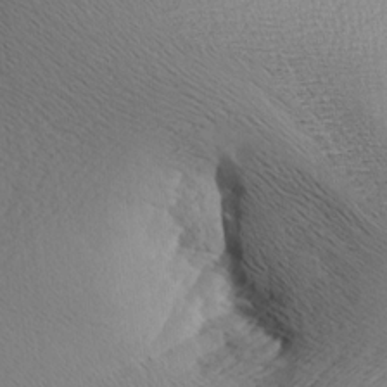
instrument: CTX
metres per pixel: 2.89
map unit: Aa
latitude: 7.8772
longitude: -140.9135
